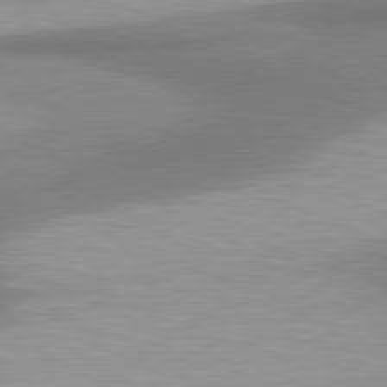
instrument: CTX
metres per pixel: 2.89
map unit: lApd
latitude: 80.8191
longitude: 175.4832
